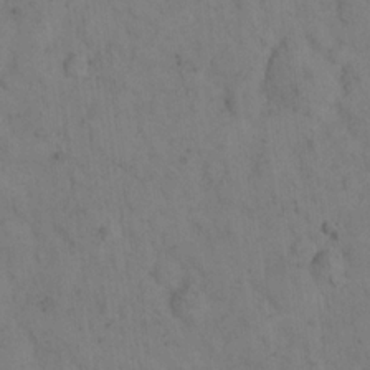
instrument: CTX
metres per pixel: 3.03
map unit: eHh
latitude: 18.4979
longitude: -63.7450
